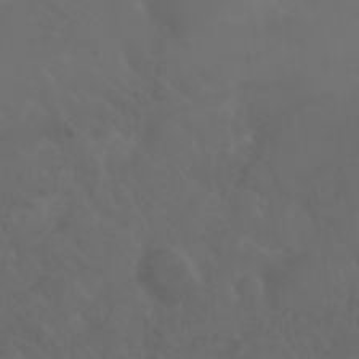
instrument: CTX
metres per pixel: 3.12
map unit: Nhu
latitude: 23.1025
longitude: -65.0836
